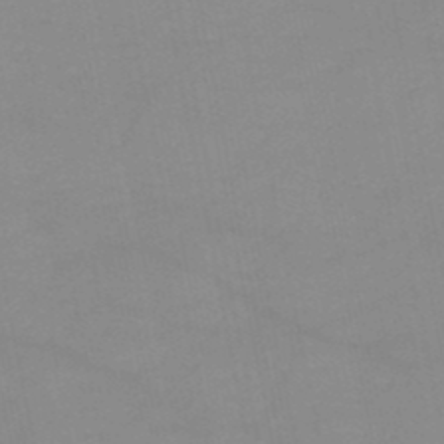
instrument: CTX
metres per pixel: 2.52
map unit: HNb
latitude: -49.7667
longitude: -40.3467
